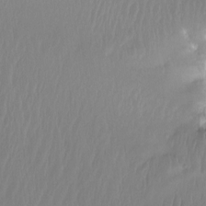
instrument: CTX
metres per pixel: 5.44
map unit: Htu
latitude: -15.5588
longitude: -46.6680
